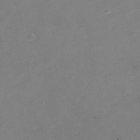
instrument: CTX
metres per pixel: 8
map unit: Nhe
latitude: -37.2753
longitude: -86.8380
